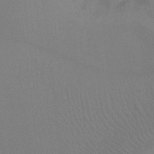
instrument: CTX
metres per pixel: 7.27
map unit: Ht
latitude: -8.0472
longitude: -32.9703
